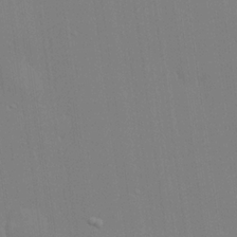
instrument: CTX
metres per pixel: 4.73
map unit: lHvf
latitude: 20.2712
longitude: 142.5006
